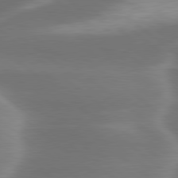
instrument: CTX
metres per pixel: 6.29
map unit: lApd
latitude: 79.9906
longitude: -117.6505
